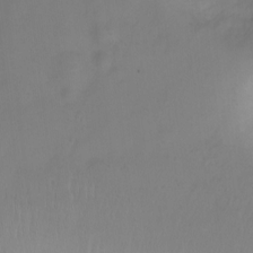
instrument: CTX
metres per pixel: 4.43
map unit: Ht
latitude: 0.7813
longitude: -44.9136
